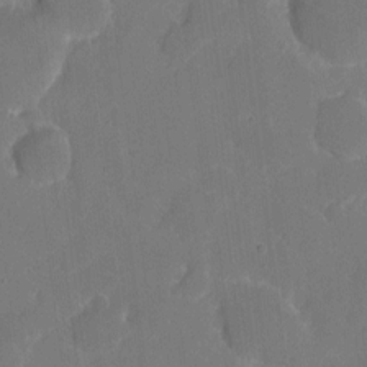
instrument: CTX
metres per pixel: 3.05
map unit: eHh
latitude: 5.3104
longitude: -66.4412
